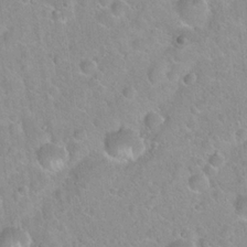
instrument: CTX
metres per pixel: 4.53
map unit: Hto
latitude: 21.2159
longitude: -52.6113
